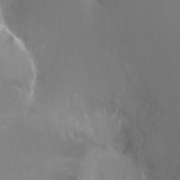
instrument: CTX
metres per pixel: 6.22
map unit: Ht
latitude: -14.7086
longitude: -40.8191
